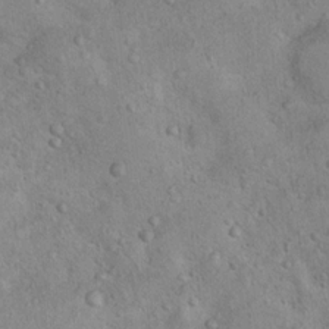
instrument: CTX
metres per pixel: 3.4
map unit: Nhu
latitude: 14.6491
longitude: -28.6868
